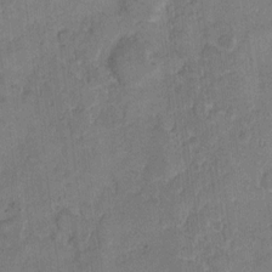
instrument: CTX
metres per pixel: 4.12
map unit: eHh
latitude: 9.0836
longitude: -64.4601
